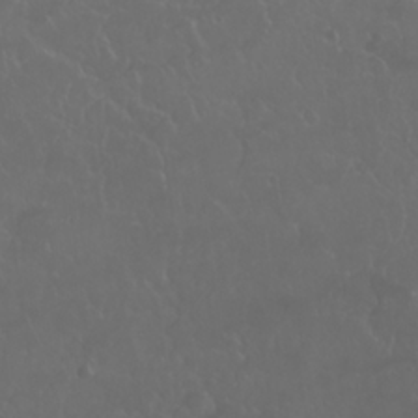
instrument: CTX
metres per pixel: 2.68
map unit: Nhu
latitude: 24.2522
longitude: -62.8947
